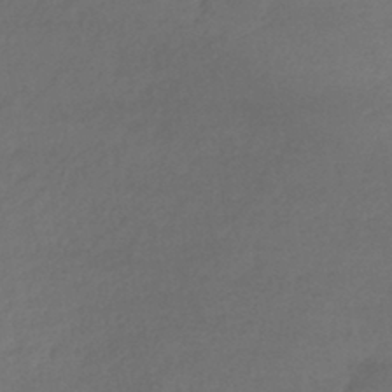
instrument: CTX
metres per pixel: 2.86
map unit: lHb
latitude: -36.9352
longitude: 69.1053
